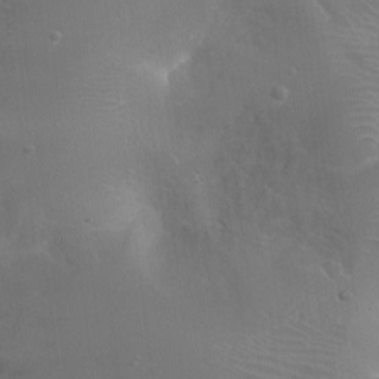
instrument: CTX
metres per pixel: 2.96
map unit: Ht
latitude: -16.6708
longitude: -40.2333
